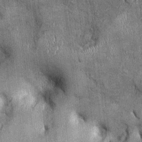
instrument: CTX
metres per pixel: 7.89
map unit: Ht
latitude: -2.1983
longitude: -13.1403
